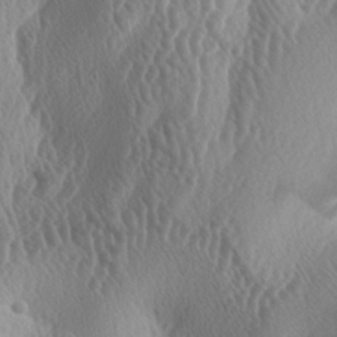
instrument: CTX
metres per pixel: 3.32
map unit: lAa
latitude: -6.1417
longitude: -128.9514
